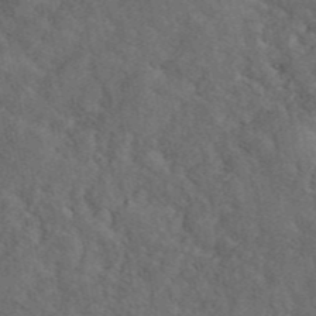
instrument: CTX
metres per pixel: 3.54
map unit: ANa
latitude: 44.8758
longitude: 39.3887
